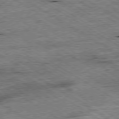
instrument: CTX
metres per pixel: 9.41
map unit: Ap
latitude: -79.8044
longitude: -79.8017
